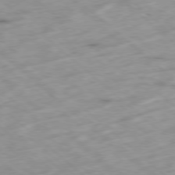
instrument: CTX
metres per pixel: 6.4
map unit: Hpe
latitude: -78.6518
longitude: -16.1767
